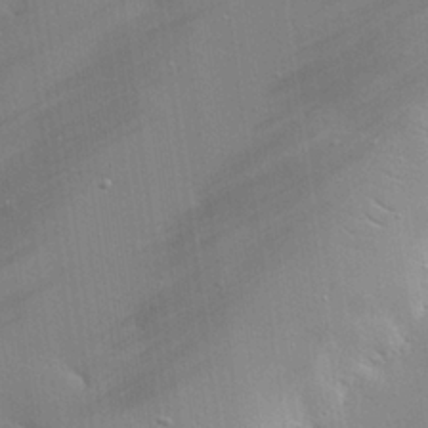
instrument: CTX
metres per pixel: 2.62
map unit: eHh
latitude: 24.5545
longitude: -90.3656
